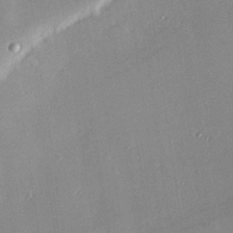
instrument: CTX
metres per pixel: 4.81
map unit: eHh
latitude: 24.2711
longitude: -91.0458
